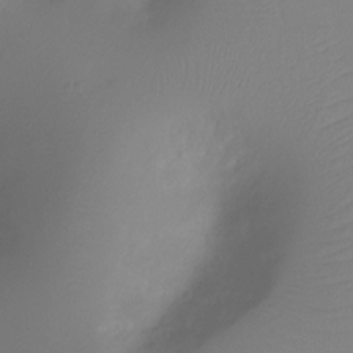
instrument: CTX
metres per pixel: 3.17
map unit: Ht
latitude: -11.6911
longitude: -45.7449
